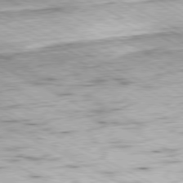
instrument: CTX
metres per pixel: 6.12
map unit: Ap
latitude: -80.7463
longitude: -84.6680
